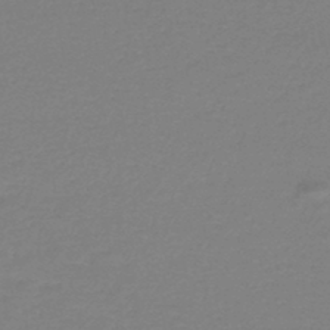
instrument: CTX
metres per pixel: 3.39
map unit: HNhu
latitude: -47.3131
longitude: 98.6896
